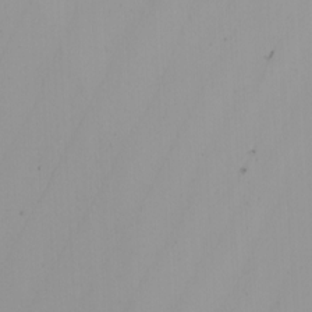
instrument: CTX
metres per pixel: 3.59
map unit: Nhu
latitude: -7.0108
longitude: -93.5938
